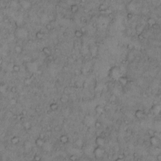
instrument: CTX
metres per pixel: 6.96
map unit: Hto
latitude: 9.5560
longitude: -58.0444
